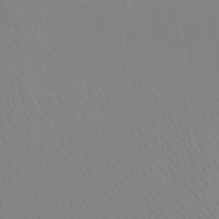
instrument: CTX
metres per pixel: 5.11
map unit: Ht
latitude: -6.9163
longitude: -19.6127
